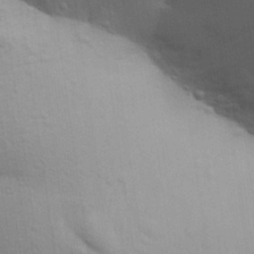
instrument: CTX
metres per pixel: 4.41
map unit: Aa
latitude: 30.1956
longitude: -147.2537
